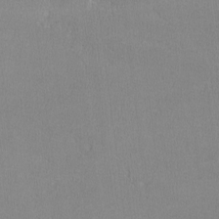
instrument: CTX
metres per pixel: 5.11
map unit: lHvf
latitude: -12.9542
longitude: -100.9703
